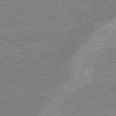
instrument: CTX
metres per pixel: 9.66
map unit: lApd
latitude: 79.0270
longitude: -169.7828
